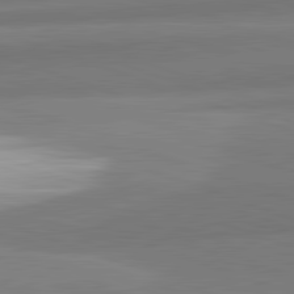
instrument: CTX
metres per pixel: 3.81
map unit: lApd
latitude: 82.4034
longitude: 152.3117
